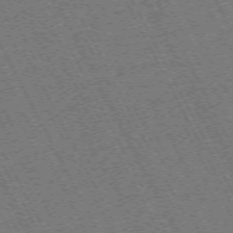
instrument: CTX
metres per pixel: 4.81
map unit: Hpe
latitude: -71.5966
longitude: 10.6519
